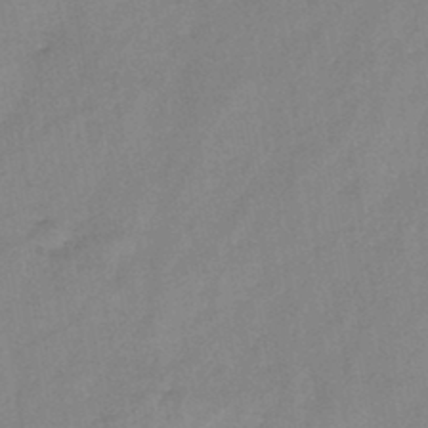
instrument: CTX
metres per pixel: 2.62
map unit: HNb
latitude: -45.2754
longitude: -38.9891
